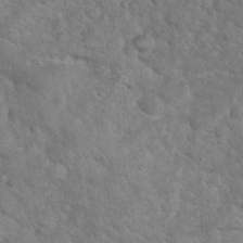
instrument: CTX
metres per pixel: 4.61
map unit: eHh
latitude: 36.8947
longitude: -65.4426
